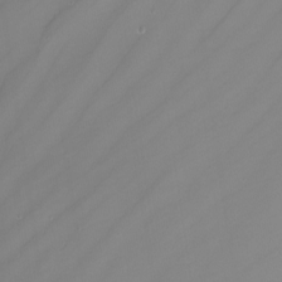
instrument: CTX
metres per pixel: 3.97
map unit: Nhu
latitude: -8.3873
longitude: -78.9703
